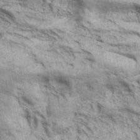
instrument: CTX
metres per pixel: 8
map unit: ANa
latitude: 41.8016
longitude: 17.6155
